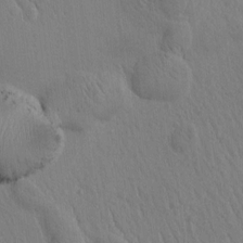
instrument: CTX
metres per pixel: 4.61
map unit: Htu
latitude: -0.6708
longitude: 172.2550
